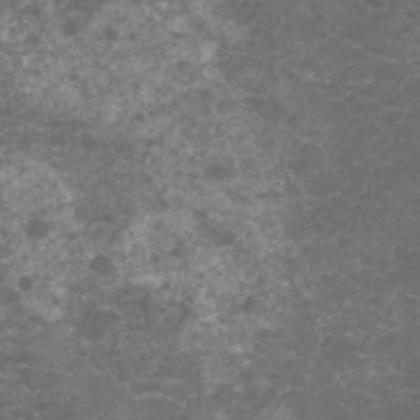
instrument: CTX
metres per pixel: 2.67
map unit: Nhu
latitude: 4.6113
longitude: -17.6883
